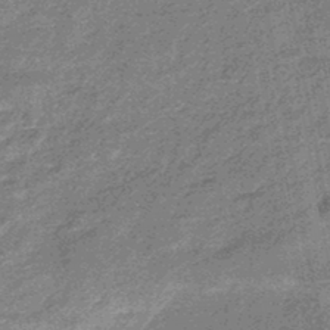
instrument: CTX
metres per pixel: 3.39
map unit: eHb
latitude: -45.1998
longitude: 88.9541
